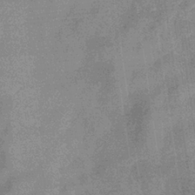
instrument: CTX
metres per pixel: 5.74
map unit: eHb
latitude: -32.6708
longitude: 75.4644
